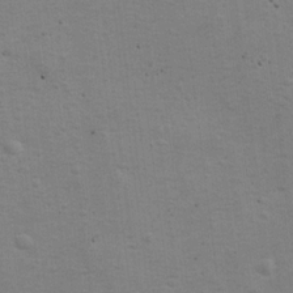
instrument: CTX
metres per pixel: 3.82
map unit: Ht
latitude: 11.8395
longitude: -39.6694
